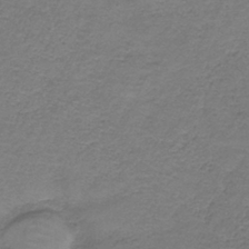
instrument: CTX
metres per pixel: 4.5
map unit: HNb
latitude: -36.5384
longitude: 53.7477
